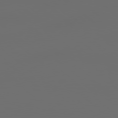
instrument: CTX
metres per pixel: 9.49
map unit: Hpe
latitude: 78.5735
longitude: -173.9717
